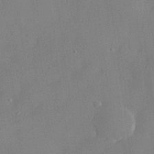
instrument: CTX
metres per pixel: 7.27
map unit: lHvf
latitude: 21.9528
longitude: 145.5210
